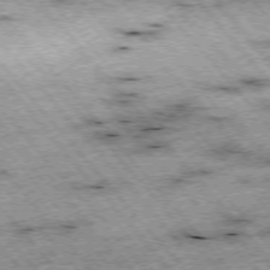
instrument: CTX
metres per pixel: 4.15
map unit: Hpe
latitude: -76.1039
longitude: -21.1781
